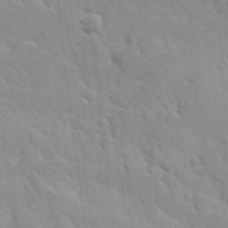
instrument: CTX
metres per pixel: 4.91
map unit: Ave
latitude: 10.1389
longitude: -102.8191
